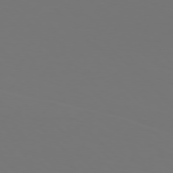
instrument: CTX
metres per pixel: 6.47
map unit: Hpe
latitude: 77.0647
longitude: -133.9528
